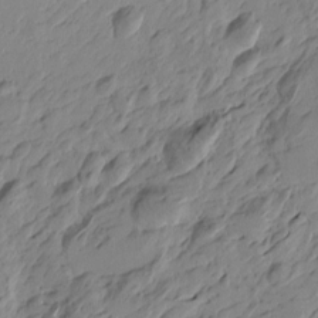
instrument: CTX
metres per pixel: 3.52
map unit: Htu
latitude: -4.3684
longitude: -178.1389
